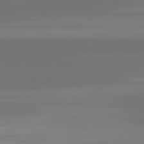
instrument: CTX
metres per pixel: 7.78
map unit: lApd
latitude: 82.9324
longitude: -137.8773
